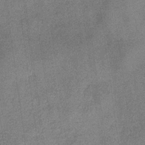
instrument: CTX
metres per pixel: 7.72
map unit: eHb
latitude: -31.6911
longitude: 74.1417
